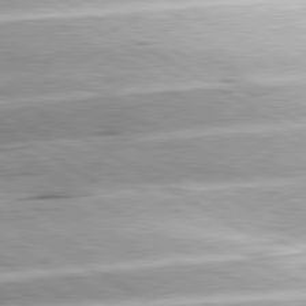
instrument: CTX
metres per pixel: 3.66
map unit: lApd
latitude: 80.1011
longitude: -156.5734
